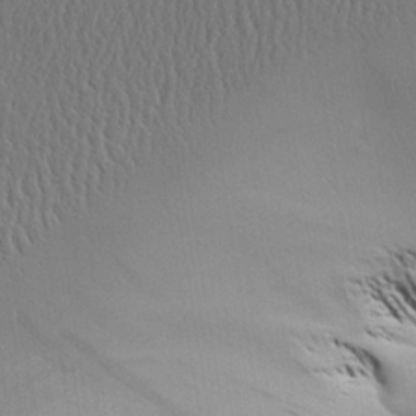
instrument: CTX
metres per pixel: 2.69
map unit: Aa
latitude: 25.3292
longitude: -133.3104
